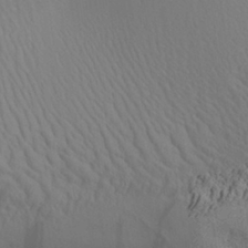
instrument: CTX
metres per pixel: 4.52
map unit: Aa
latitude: 28.9136
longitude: -136.5735
